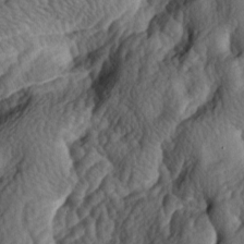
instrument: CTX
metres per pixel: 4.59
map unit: lAa
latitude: -5.8422
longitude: -124.5546
